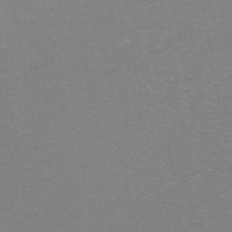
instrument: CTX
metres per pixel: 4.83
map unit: eHh
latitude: -43.1053
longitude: -33.4426
